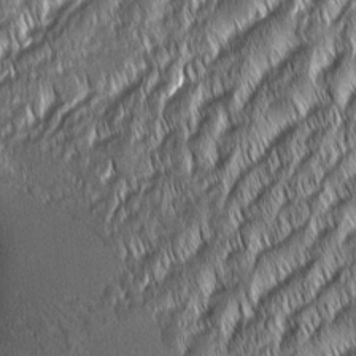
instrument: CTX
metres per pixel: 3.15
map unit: Aa
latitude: 7.6127
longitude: -131.1404
